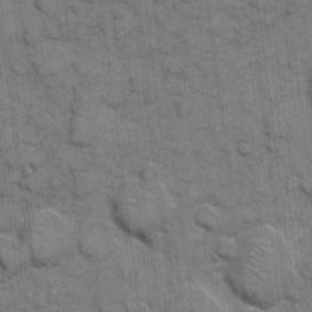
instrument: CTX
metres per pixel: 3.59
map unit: eHh
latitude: 7.2348
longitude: -64.1011
